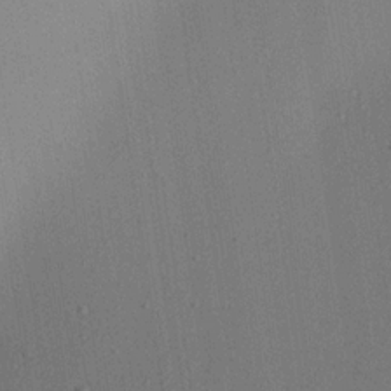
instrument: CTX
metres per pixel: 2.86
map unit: Aa
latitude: 19.8394
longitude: -141.0836
